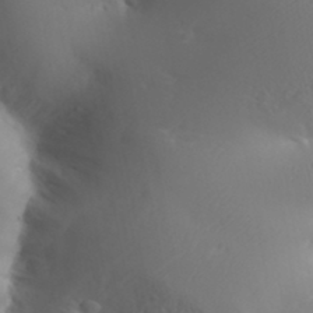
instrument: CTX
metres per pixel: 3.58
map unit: Aa
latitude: 32.3656
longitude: -144.2333
